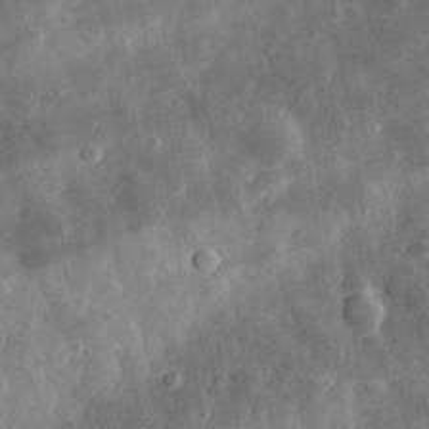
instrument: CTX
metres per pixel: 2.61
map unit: eHh
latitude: 32.4790
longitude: -78.8191
